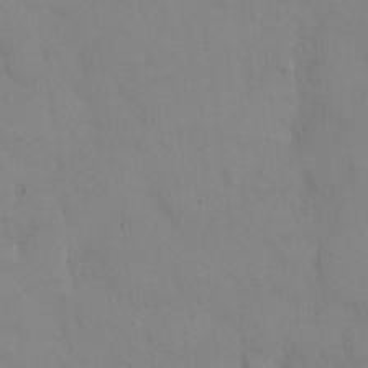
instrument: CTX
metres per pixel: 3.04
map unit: Hto
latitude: 13.5371
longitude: -61.7827
